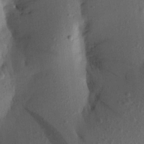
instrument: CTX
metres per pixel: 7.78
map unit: Aa
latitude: 20.5168
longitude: -147.4049
